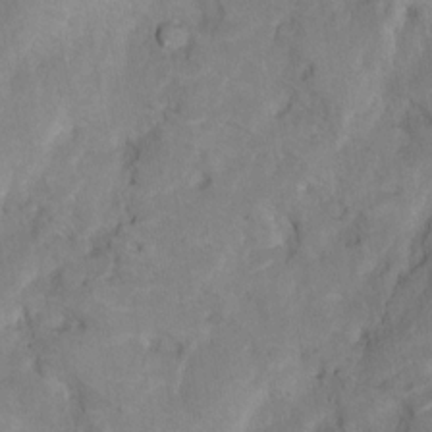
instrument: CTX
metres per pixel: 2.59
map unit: Nhu
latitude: 4.9325
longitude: -24.3278
